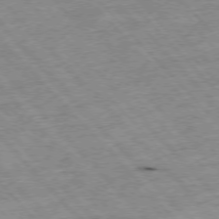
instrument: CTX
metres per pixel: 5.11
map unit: Hpe
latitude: -76.6518
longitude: -16.1389
